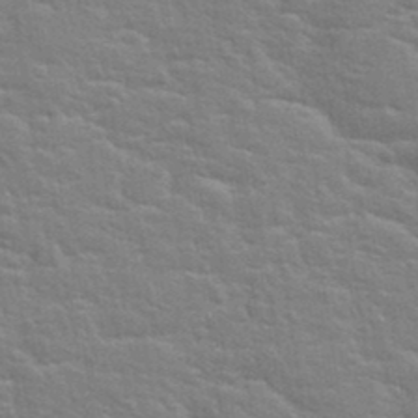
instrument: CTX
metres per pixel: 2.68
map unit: Hto
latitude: 35.5938
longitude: -51.9717
